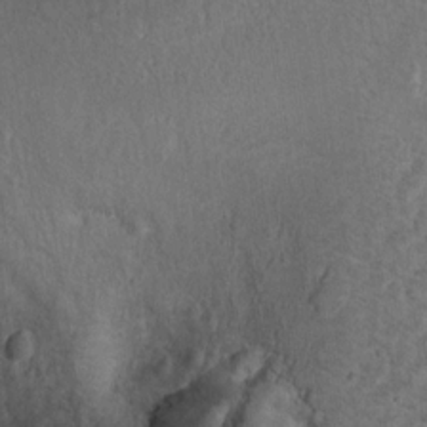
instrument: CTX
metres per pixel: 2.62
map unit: Ht
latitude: 9.8772
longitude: -32.1389
